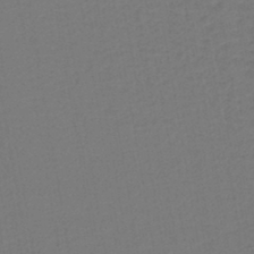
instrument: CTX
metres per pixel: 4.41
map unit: lHb
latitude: -43.9745
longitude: 74.1606
